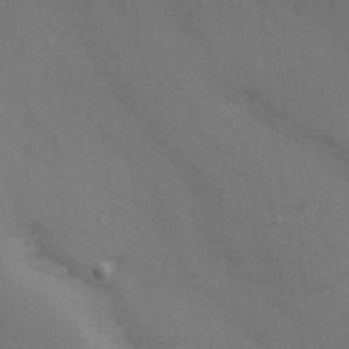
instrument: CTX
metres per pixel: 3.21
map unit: Ave
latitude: 14.4601
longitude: -105.4805
